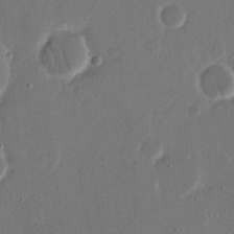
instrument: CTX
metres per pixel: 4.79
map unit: eHh
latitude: 15.5938
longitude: -70.0633
